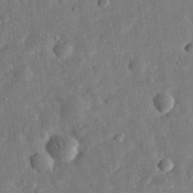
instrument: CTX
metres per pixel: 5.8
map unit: eHh
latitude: 32.5168
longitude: -77.2915
